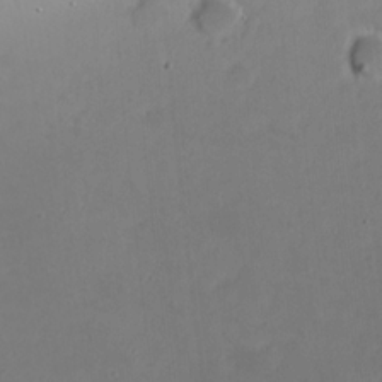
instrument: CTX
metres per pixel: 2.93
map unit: eHh
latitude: 21.0648
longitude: -71.8961
